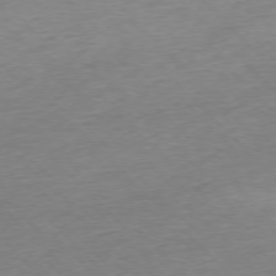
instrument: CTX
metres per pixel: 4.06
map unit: Ap
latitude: -77.0297
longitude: -97.8961
